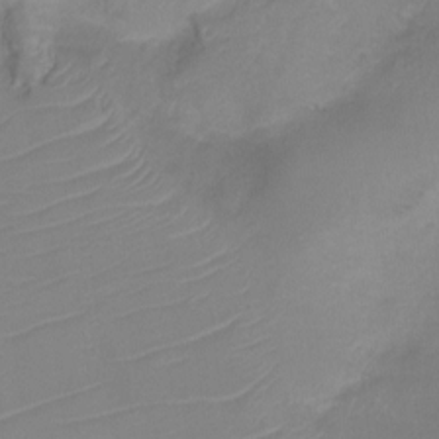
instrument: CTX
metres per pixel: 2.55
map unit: Ht
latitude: -10.4062
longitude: -28.7813
